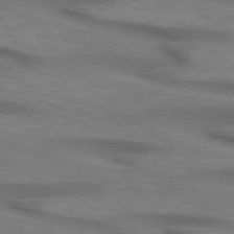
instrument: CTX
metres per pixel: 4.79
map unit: lApd
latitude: 71.9150
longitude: -51.9150
